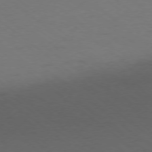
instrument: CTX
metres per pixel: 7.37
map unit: Ap
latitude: -77.4454
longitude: -76.2333
